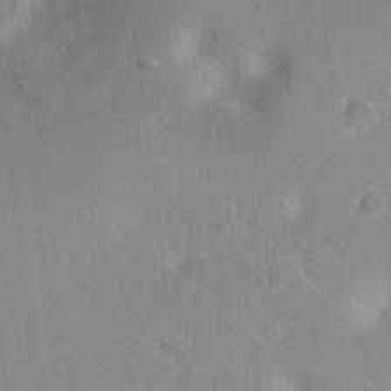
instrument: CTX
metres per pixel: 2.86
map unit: Ht
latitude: 4.2711
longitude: -19.6694
